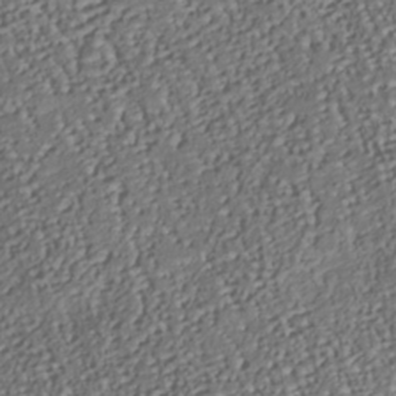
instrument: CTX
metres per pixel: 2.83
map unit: Nhu
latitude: -37.8233
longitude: -80.5924
